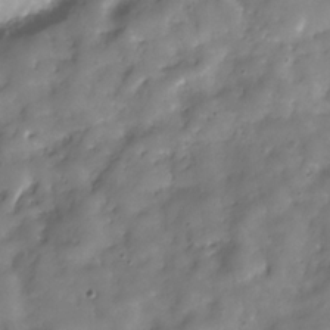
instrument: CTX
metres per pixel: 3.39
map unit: Hve
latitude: -31.0675
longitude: 94.7841
